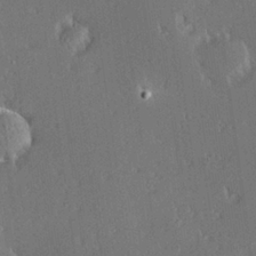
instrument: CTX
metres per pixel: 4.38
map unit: Hve
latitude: 27.7261
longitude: -93.3670
